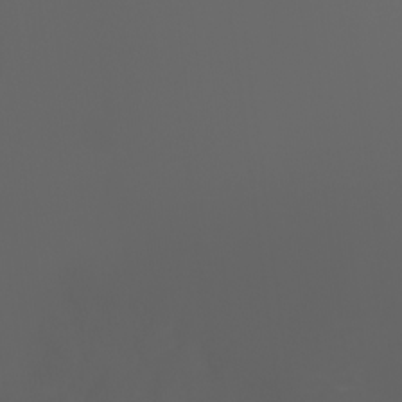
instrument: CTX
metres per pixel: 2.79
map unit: Nhu
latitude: -1.4266
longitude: -75.5371
